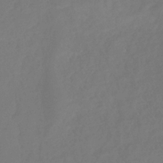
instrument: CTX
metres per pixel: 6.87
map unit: eHb
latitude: -34.3495
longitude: 78.5762
